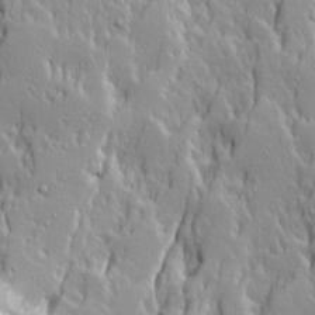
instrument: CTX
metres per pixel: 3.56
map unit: Ave
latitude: 14.0633
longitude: -132.9325
